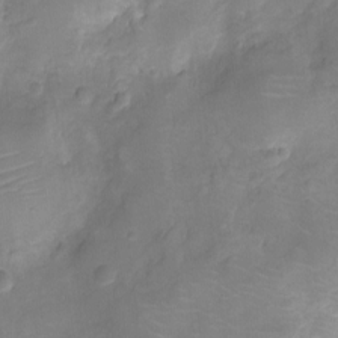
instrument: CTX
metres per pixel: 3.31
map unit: Ht
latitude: -11.9556
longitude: -24.3467
